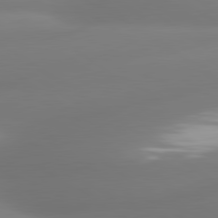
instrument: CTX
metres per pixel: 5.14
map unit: lApd
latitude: 80.6679
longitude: -164.8569
